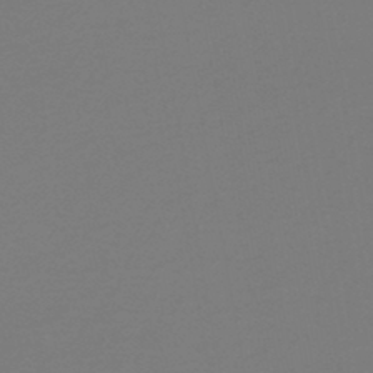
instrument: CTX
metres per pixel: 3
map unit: lHb
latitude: -46.3306
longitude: 65.6722
